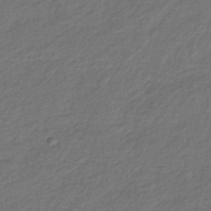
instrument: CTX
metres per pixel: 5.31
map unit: lHb
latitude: -37.5966
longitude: 70.8975
